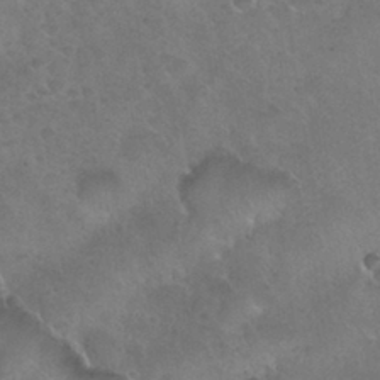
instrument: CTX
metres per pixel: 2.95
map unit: Nhu
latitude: 30.3657
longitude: -53.9528
